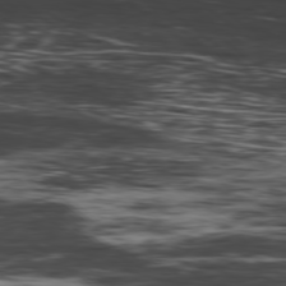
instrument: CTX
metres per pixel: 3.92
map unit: Hpe
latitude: -78.9919
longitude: 12.7085
